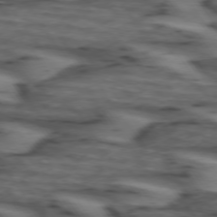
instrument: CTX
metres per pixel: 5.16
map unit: lApd
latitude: 74.0444
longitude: -71.8394
